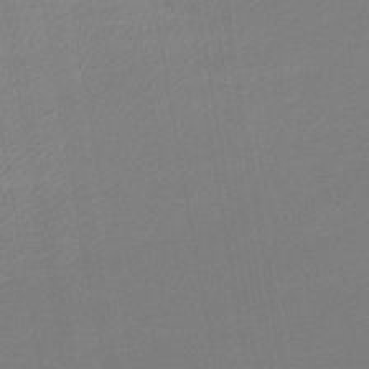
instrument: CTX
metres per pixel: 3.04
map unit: lHb
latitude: -44.4251
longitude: 60.6330
